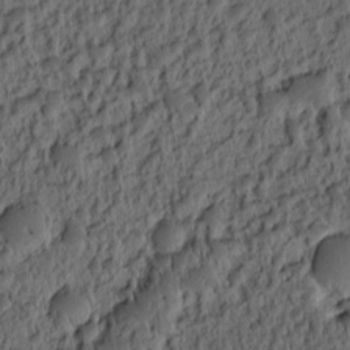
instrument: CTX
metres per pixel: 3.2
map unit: eHh
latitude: -0.9353
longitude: 15.8990
